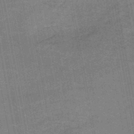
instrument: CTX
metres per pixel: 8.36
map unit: HNb
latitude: -46.9352
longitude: -36.5168
